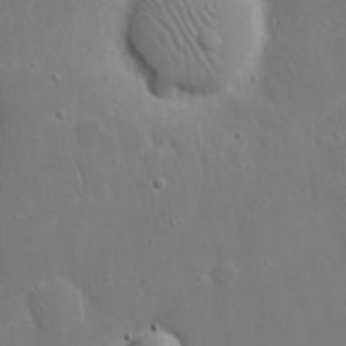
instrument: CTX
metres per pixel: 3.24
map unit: eHh
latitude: 16.9325
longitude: -71.4804
